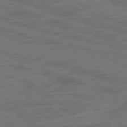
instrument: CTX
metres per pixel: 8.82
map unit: Ap
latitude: -79.8611
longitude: -64.1956
